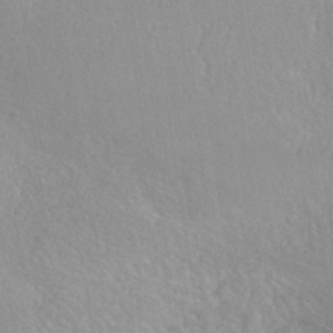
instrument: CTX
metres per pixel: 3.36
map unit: HNhu
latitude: -40.4062
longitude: 97.2754
